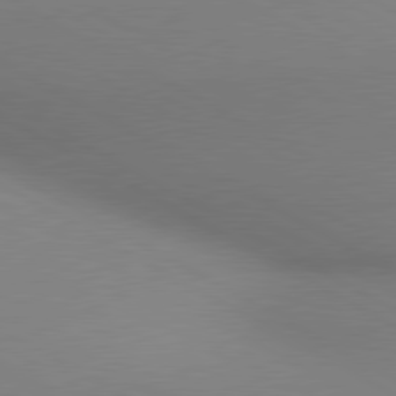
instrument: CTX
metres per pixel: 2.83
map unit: lApd
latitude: 80.4979
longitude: 135.3888
